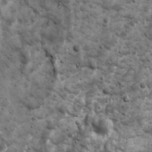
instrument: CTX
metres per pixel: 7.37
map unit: Ave
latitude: 16.8569
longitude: -133.1403
